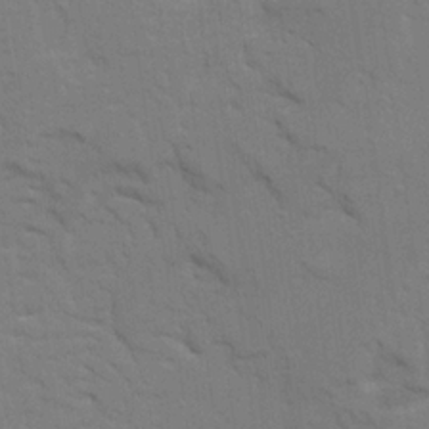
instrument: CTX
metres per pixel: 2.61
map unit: Ave
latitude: 23.2348
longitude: -130.5168
